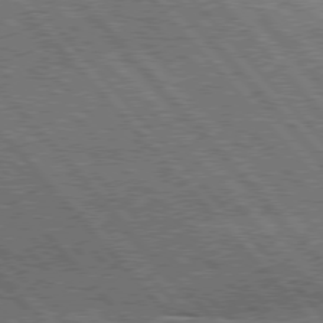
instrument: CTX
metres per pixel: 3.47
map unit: Hpe
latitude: 76.5168
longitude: -167.6882
